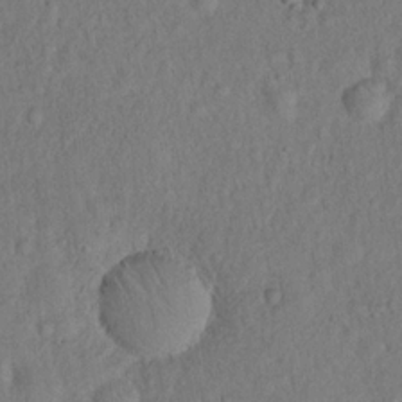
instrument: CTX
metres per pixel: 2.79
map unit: eHh
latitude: 18.6301
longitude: -62.6113
